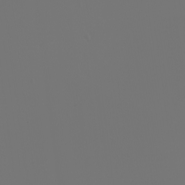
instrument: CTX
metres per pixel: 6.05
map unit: Nhu
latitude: -6.8030
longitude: -95.7639
